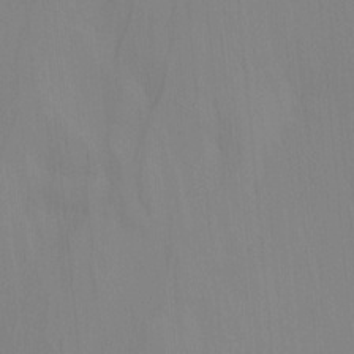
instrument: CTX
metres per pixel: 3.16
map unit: Ht
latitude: -15.0676
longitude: -56.5545
